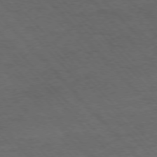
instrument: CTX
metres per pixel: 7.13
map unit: Hpe
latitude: -77.3132
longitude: 14.1417
